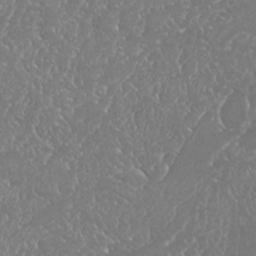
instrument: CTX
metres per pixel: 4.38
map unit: Nhu
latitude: 25.2914
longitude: -60.4790
